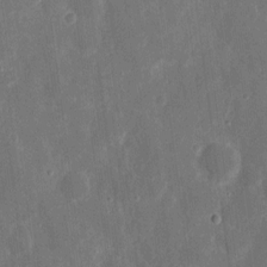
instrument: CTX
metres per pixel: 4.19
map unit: eHh
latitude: 8.0255
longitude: -69.7450
